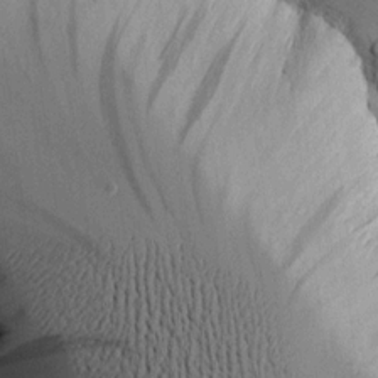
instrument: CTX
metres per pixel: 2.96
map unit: lAvf
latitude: 16.5546
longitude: -125.9150
